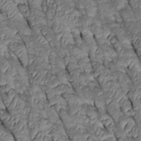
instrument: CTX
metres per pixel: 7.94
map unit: Htu
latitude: 0.6868
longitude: 148.0661
